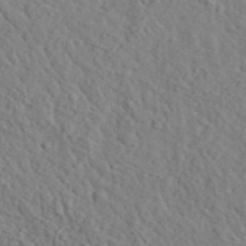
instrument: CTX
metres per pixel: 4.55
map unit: lHvf
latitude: 35.9906
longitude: -85.1214
